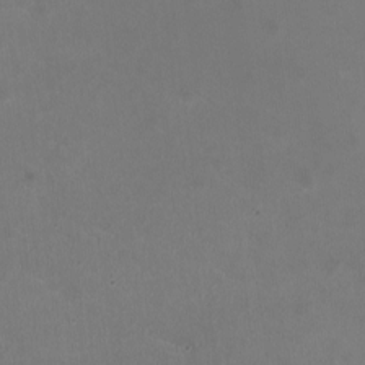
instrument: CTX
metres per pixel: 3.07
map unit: HNhu
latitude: -2.8596
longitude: -0.6868
